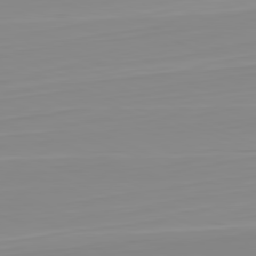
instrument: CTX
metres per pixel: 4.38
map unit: Hpe
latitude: -82.4062
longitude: 18.0283
